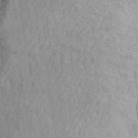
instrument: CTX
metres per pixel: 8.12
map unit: ANa
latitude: 41.5938
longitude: 16.0094
